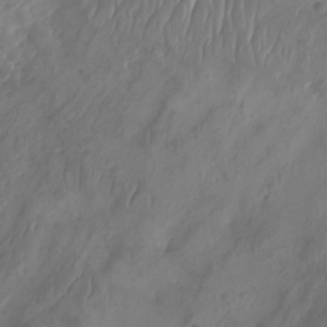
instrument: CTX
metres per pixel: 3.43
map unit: Aa
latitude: -8.1039
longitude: -77.7827
